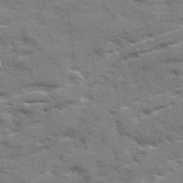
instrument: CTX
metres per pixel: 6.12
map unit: Ave
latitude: 20.5168
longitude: -129.9717
